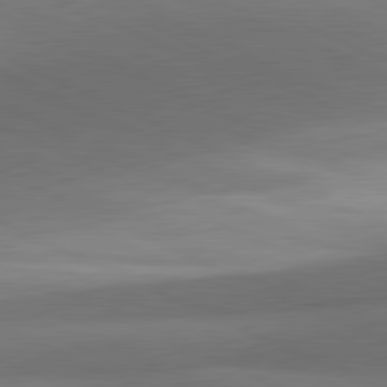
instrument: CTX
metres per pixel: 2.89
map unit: lApd
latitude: 81.2915
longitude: 138.8408
